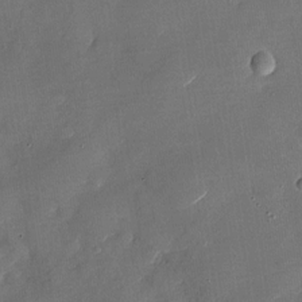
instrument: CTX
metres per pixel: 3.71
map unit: Nhu
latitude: -27.8233
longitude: -73.0459
